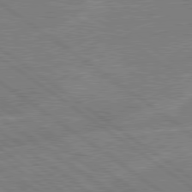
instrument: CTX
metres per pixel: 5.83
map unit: lApd
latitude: 79.3482
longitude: -144.8947
